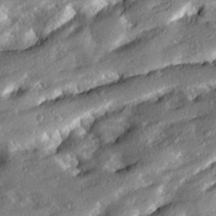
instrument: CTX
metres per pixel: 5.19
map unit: Ave
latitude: 19.4237
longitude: -129.6127
